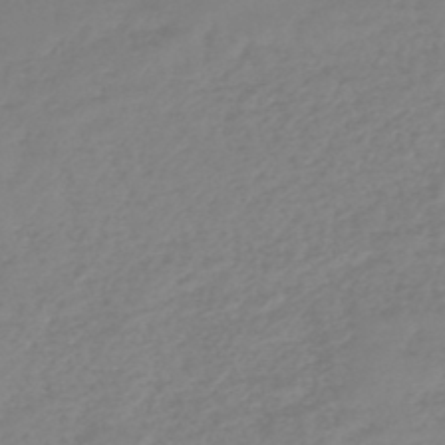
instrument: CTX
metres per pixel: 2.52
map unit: HNb
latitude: -46.3306
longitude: -35.2159
